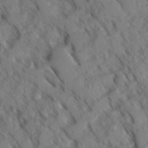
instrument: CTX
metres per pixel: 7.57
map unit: Ave
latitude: -0.7653
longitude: -111.0648
